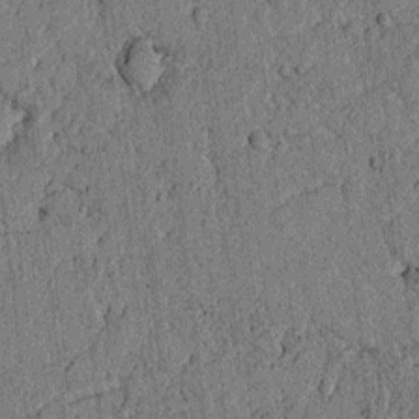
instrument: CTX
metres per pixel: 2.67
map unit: lAvf
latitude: 4.3656
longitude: 158.5195
